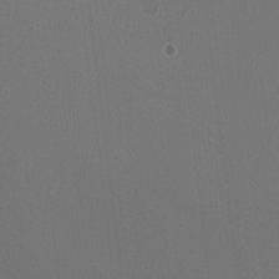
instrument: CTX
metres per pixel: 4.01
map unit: HNhu
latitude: -0.8786
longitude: -0.9324
